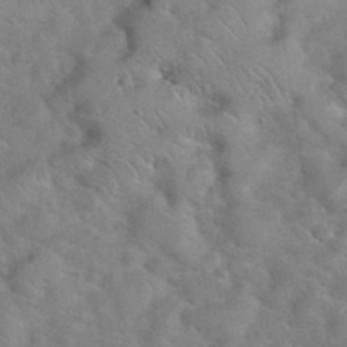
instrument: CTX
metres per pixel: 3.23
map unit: eHh
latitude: 37.7450
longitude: -64.7435
